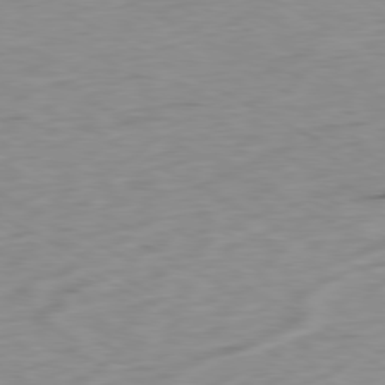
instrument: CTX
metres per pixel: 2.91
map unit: Ap
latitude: -80.4818
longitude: -70.1200
